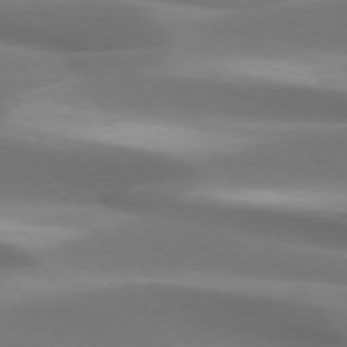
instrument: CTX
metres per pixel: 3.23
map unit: lApd
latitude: 73.4427
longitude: -52.9325
